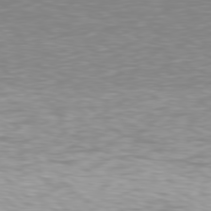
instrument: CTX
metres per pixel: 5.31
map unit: Hpe
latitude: 78.2901
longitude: -136.1200
